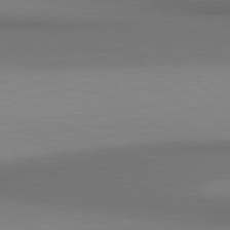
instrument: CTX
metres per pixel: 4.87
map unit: lApd
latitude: 81.0458
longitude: 160.1795
